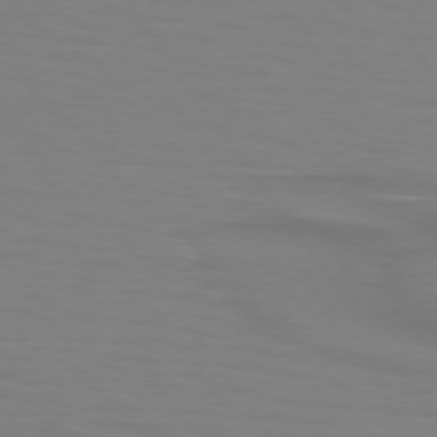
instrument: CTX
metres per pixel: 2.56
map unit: lApd
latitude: 74.3656
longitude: -79.4049
